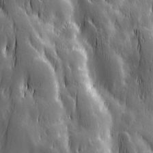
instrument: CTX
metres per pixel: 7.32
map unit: Ave
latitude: 13.3482
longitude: -104.7247
